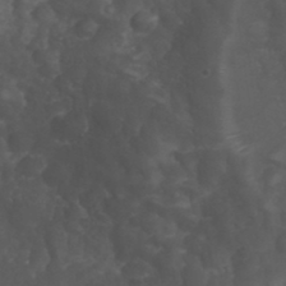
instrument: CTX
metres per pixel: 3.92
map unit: Nhu
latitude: 28.4979
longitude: -56.3656
